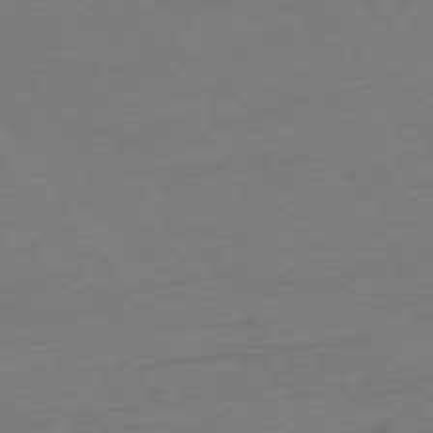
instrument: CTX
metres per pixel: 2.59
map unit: Ap
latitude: -77.1431
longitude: -80.0444
